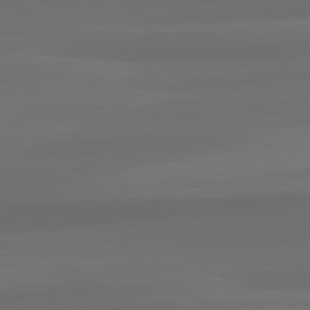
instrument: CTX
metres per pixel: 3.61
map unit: lApd
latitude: 82.3656
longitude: -172.8380
